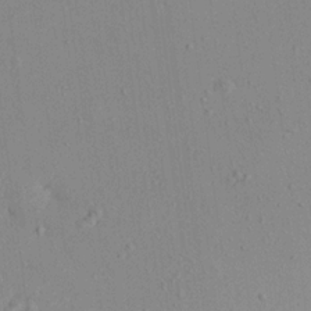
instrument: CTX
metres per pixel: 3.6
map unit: Aa
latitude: 19.1403
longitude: -140.5923
